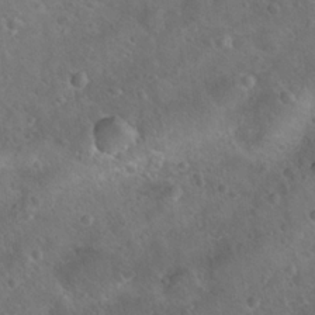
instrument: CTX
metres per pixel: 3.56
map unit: Nhu
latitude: 17.9528
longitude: -33.0270
